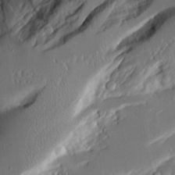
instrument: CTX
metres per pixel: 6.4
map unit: Aa
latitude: 12.0633
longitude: -126.6680
